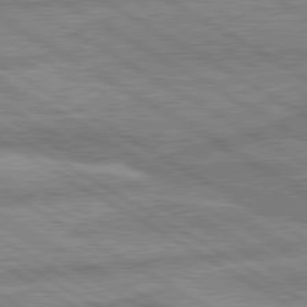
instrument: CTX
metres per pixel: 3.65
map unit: lApd
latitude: 80.3467
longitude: -170.4790
